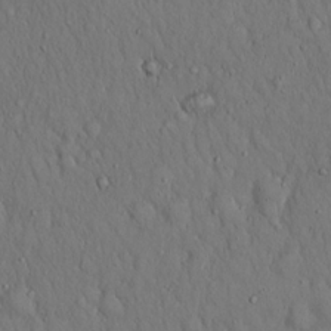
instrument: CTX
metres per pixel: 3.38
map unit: Hto
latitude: 15.8395
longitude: -59.9528
